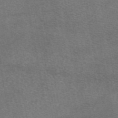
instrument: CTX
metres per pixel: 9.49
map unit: eAb
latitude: 49.0647
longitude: 112.8597
